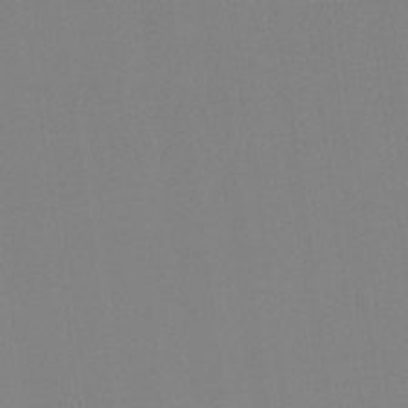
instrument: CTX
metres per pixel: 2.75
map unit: HNb
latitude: -36.3684
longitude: 54.6519
